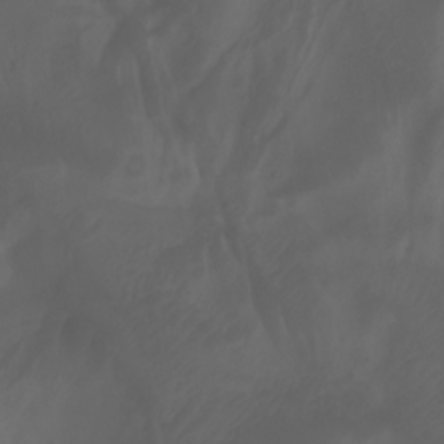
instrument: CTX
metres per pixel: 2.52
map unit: Aa
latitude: -7.5021
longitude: -79.3104
